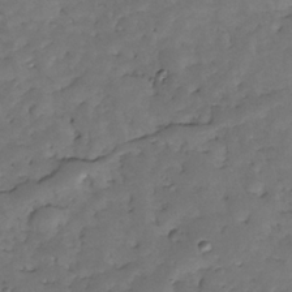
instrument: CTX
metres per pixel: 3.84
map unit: Nhe
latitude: -34.9353
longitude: -143.5182
